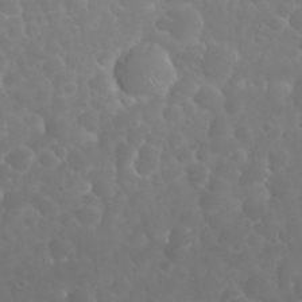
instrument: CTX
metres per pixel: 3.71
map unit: eHh
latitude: 24.7813
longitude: -63.6127
